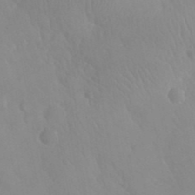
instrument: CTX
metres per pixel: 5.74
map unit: eHh
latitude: 24.8380
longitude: -66.3656
